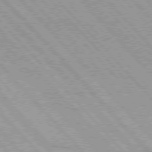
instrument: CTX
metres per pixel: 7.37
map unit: lApd
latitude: 76.1766
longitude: -73.0648
